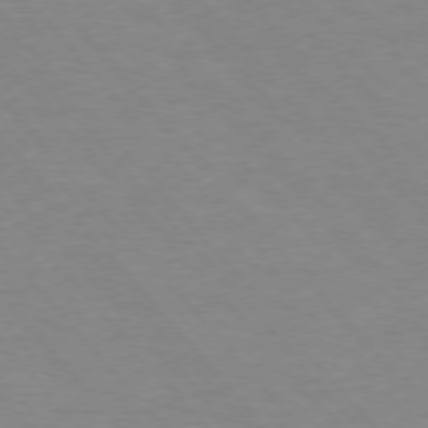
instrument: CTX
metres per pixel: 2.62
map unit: Ap
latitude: -76.6330
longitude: -88.4034
